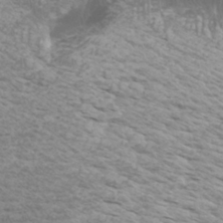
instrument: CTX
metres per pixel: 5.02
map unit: Htu
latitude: -6.4062
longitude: -75.1214
